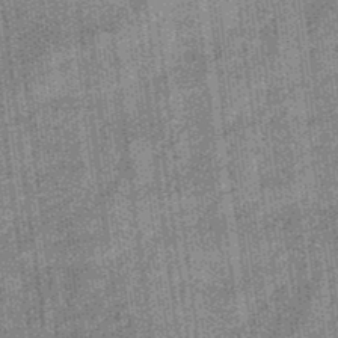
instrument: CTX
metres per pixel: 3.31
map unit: eHb
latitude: -32.6141
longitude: 74.0094
